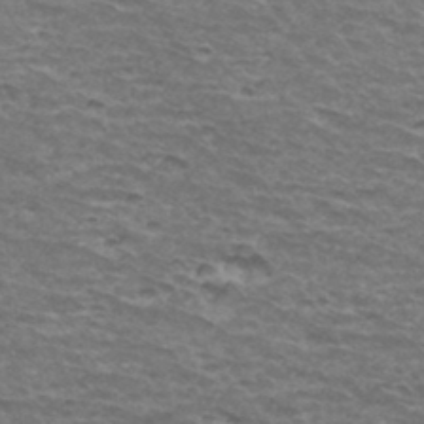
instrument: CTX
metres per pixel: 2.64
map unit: Hto
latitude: 34.6868
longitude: -42.6302
